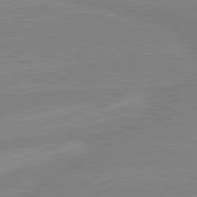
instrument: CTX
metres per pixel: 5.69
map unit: lApd
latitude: 80.3089
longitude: 169.6155
